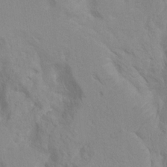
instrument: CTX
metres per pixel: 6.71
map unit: Hto
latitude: 7.5182
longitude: -34.5734
